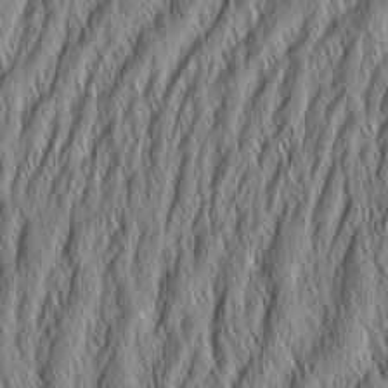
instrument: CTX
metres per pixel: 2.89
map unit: Aa
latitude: 7.0836
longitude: -130.4790
